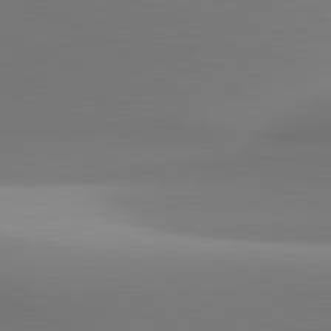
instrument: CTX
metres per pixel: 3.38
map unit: lApd
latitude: 81.5560
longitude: 142.3306
